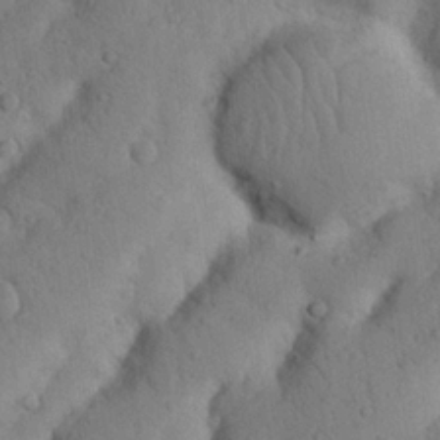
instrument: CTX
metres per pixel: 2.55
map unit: Nhu
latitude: 20.9136
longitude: -75.0270
